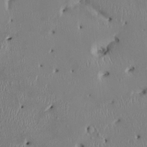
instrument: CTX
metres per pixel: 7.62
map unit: HNhu
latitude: 2.5168
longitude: -5.2159
